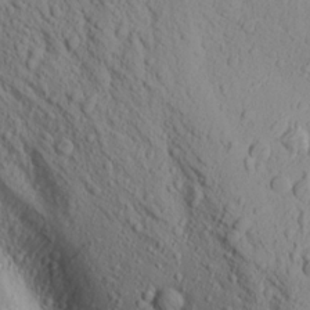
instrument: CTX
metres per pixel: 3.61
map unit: Aa
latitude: 18.0444
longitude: -148.0633
